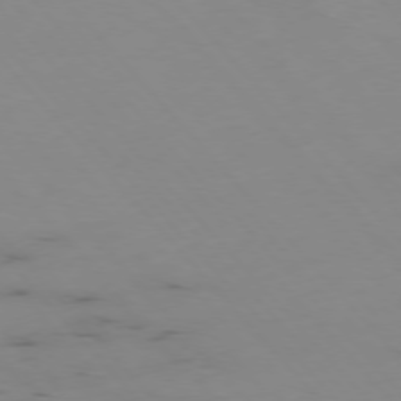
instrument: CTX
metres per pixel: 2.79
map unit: Hpe
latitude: -76.6518
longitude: -19.0647
